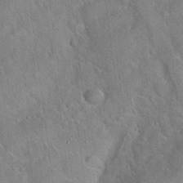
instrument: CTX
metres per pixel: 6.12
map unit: Hto
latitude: 20.2334
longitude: -51.6127
